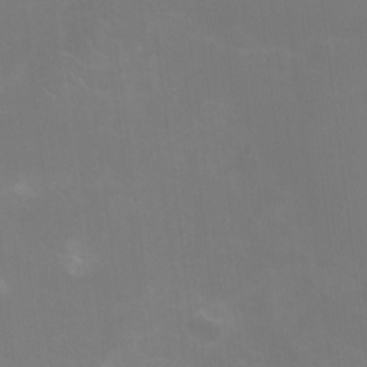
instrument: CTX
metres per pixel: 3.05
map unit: Nhu
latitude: -11.2754
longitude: -40.3845
